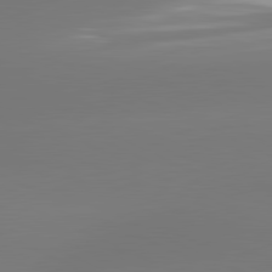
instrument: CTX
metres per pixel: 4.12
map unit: lApd
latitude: 81.6694
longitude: -164.8191
